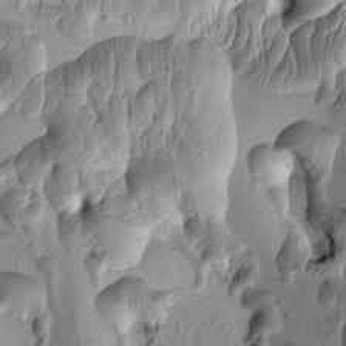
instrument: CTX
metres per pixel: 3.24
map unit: eHh
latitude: -0.4440
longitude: 15.5210
